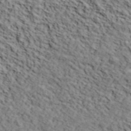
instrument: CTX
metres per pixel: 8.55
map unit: lHvf
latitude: 39.7827
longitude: -86.8947
